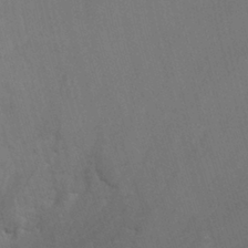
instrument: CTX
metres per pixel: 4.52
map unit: Ht
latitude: -2.8785
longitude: -27.2915
